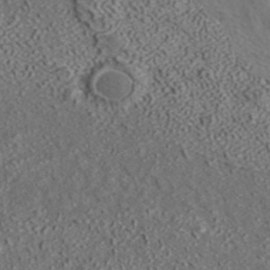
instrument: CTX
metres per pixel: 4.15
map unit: ANa
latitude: 37.1592
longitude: 18.9164
